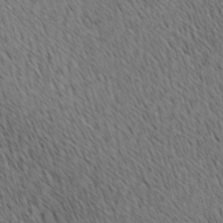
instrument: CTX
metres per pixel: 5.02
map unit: lAa
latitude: 10.5357
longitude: -108.2144
